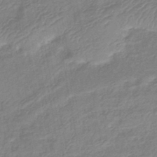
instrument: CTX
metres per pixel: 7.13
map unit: lHb
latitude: -40.7274
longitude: 77.1809
